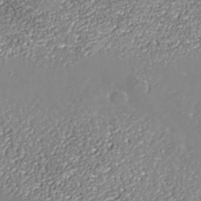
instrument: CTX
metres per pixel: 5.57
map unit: Nhe
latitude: -37.6155
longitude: -88.9325
